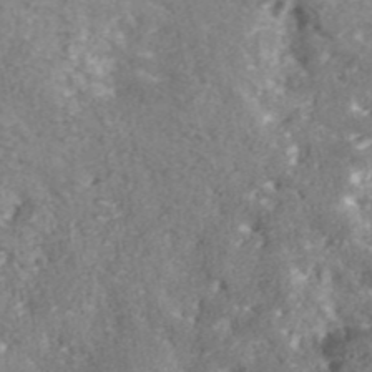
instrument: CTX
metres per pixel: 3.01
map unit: lHvf
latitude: 41.6882
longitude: -89.5938
